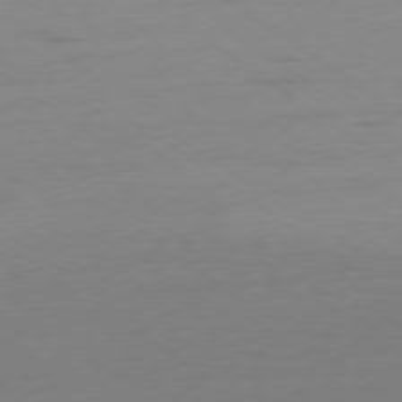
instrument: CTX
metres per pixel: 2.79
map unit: Ap
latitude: -79.0675
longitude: -65.4615
